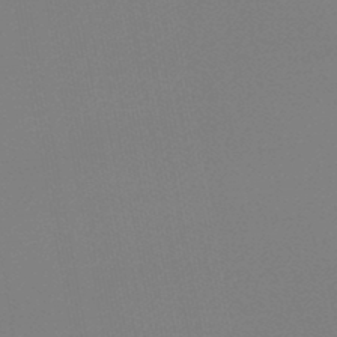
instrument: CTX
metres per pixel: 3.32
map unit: lHb
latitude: -46.6896
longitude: 68.9919
